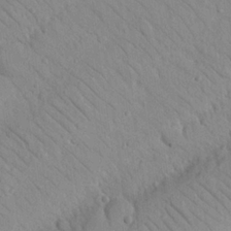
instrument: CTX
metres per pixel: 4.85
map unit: Nhu
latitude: 23.5749
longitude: -74.3656
